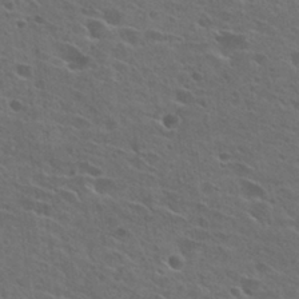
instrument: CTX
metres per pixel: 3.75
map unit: Hto
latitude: 26.6491
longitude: -45.3292
